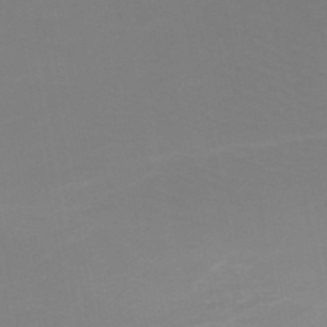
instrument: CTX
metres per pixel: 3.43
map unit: HNb
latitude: -50.5007
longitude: -50.5734
